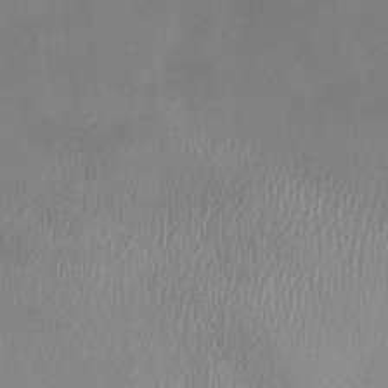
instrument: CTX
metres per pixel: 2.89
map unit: HNhu
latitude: -0.9353
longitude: -4.2145
